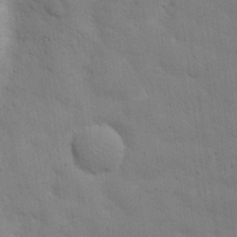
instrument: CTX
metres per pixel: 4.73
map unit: eHh
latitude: 21.0648
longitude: -62.6113
